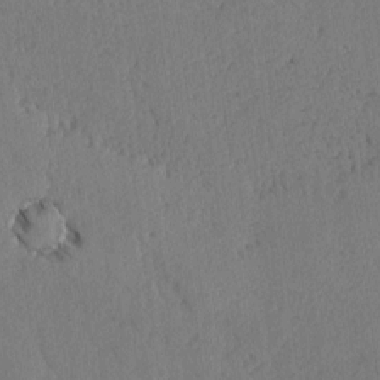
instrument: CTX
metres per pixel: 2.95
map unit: lAvf
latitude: -5.6155
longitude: -113.7638
